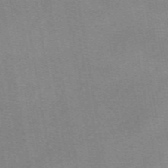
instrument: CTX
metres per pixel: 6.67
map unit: eAb
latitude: 49.0836
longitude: 105.6344
